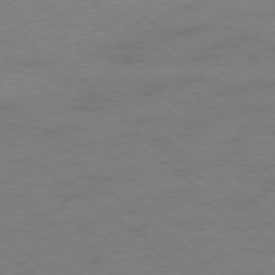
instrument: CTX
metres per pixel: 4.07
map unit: Hpe
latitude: -78.7652
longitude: -14.7058
